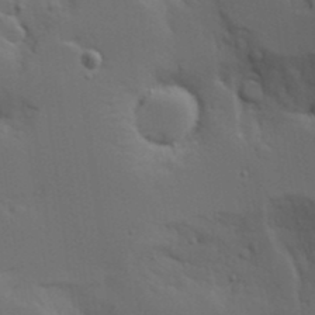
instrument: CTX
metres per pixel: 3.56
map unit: Aa
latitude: 19.1592
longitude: -125.9906
